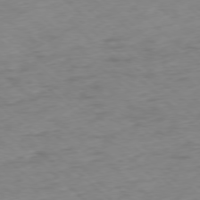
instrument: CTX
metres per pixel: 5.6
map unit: Ap
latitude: -77.8044
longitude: -79.1026
